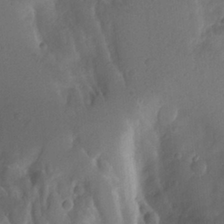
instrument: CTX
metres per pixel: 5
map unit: Htu
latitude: -12.4062
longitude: -73.8773
